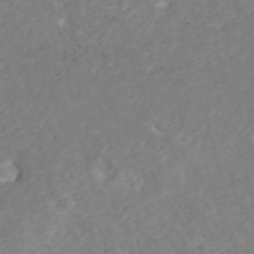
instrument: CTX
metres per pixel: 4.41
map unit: ANa
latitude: 41.7638
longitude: 33.8612
